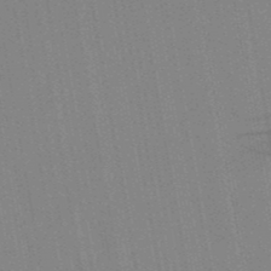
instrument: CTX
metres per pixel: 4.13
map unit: lHb
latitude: -48.4629
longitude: 73.2754
